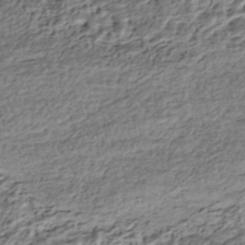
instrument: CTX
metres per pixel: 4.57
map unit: HNhu
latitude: -43.0864
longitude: 105.8611
